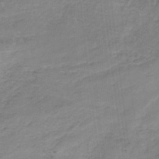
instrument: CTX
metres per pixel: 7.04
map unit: HNb
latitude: -35.1242
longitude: 57.6911
